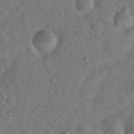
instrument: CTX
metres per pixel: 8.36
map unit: Hto
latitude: 19.7449
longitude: -53.7450
